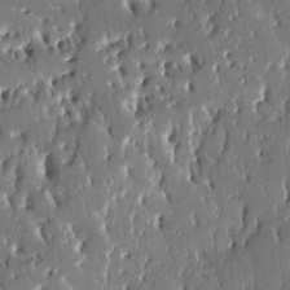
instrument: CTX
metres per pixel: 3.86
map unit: Aa
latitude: 10.2523
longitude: -125.8772
